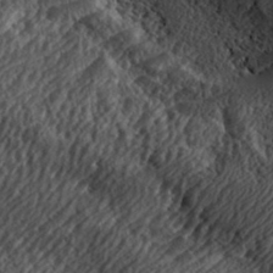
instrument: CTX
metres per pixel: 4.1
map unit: eHh
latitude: 35.4426
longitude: -138.0255
